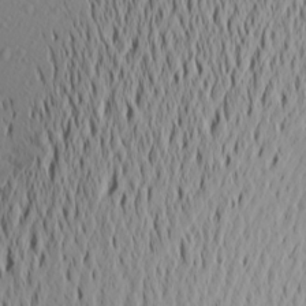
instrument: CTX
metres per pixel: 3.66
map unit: Aa
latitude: 21.2159
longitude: -145.6694
